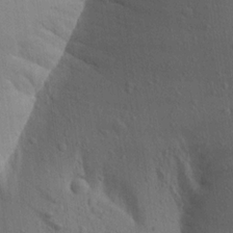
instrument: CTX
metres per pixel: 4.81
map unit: Aa
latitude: 19.3103
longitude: -149.3671
